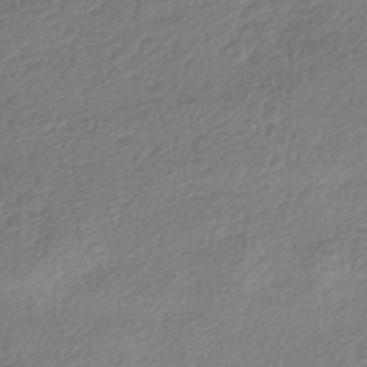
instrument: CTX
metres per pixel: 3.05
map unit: HNhu
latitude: -43.3887
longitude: 97.9178
